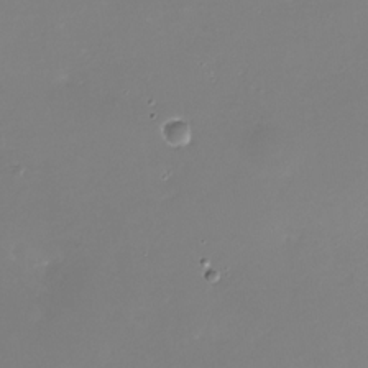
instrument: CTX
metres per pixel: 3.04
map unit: Nhu
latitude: -29.5210
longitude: -77.0647
